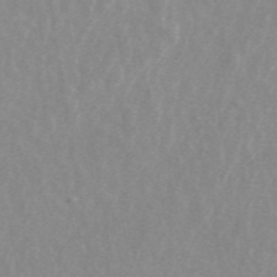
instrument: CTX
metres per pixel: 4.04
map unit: ANa
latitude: 45.4426
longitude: 28.6519
